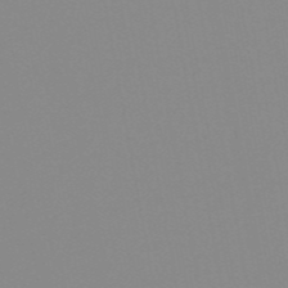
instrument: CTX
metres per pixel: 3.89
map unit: HNb
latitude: -54.0472
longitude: -49.4426
